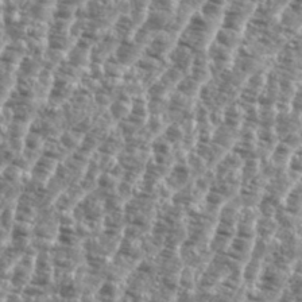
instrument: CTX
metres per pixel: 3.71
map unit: eHh
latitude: 35.1970
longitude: -135.2726
